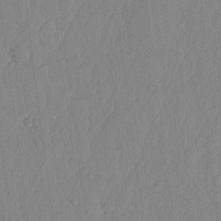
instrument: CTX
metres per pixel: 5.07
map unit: lHvf
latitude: 18.0822
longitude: -115.4237
